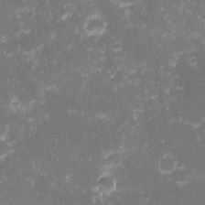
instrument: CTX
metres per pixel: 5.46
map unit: eHh
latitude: -1.5588
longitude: -86.5357
